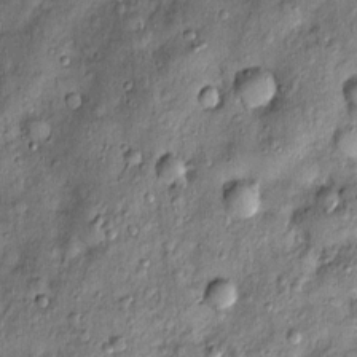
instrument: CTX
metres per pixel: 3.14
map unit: Htu
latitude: -4.5384
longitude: 158.9731
